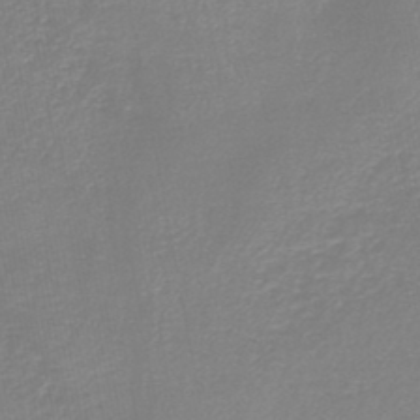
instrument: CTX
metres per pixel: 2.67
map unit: HNb
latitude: -45.7667
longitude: 52.7652
